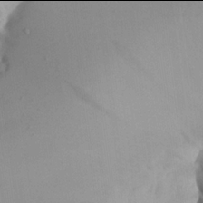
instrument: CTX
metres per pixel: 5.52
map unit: Aa
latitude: 21.9906
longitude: -146.6113
